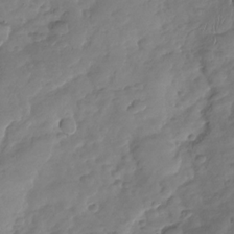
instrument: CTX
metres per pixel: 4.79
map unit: Nhu
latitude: -29.8045
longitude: -61.6505
